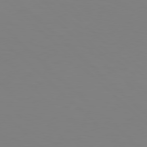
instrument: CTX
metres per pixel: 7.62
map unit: Hpe
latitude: 77.2537
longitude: -132.9325
